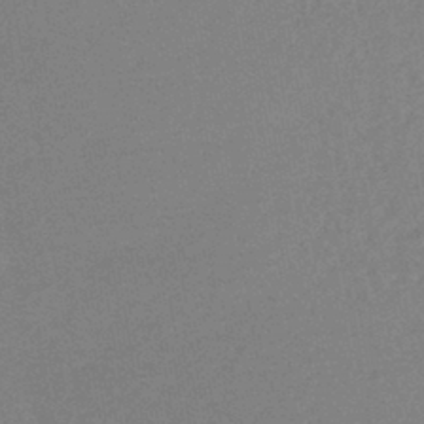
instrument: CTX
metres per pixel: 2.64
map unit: lHb
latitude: -41.5399
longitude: 73.1431
